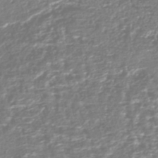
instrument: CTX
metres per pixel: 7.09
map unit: HNhu
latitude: -44.2740
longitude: 106.5007
